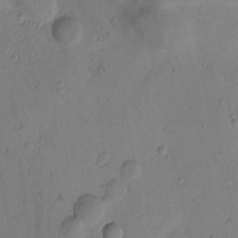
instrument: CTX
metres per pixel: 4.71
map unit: Htu
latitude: 0.8569
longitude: 175.8422
